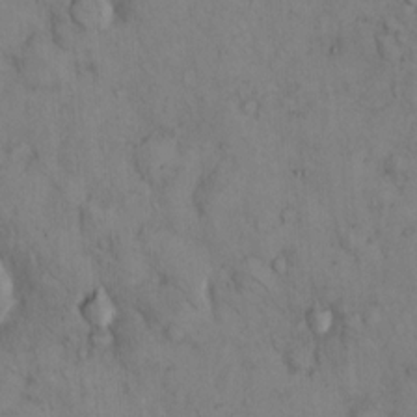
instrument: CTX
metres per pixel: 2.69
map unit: Hto
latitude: 12.4034
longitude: -59.3860
